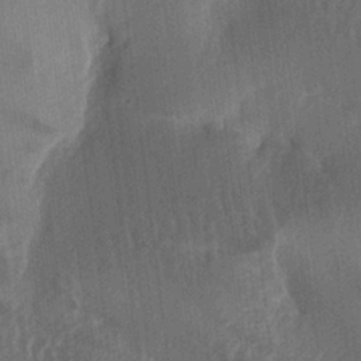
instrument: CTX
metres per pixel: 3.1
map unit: lAa
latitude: -7.5210
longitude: -129.0647
